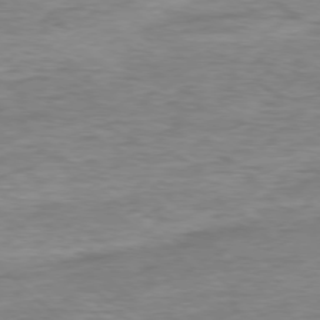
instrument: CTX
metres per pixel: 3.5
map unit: Ap
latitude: -78.0472
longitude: -88.4223
